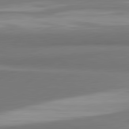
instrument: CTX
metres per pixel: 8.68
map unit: lApd
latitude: 81.9528
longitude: 172.9353
